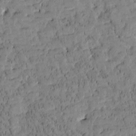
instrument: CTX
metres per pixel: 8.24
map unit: Htu
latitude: -3.6343
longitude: 175.5966
